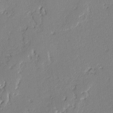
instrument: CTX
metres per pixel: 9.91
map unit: lAvf
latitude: -2.3306
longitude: -109.0647
